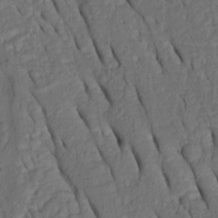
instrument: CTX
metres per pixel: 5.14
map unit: Htu
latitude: 0.0444
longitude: 149.8990
